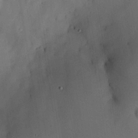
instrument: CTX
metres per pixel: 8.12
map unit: HNhu
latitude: 15.0270
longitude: 12.0472
